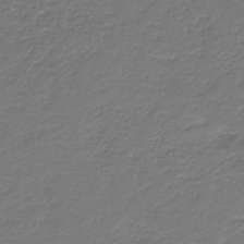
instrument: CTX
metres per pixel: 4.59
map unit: HNb
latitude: -43.0297
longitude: 50.3306
